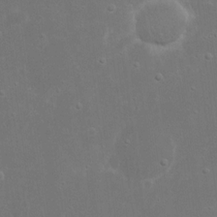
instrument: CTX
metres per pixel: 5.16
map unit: eHh
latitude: 17.1403
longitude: -72.5546
